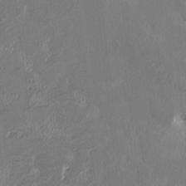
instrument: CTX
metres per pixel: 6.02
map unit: HNhu
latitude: 2.8758
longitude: -5.3482
